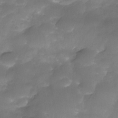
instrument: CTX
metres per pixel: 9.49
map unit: Nhe
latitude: -35.0864
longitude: -146.3279
